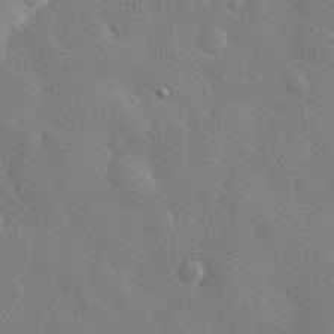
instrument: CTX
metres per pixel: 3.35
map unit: eHh
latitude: 29.3481
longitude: -78.7058
